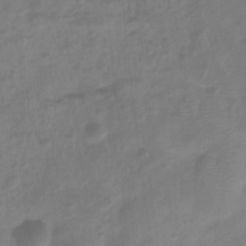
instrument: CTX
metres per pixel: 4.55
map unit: Htu
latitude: 2.3089
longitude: -21.7828
